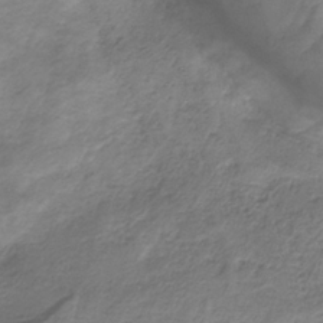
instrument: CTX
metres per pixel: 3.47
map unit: HNb
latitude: -33.3321
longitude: 58.1227
